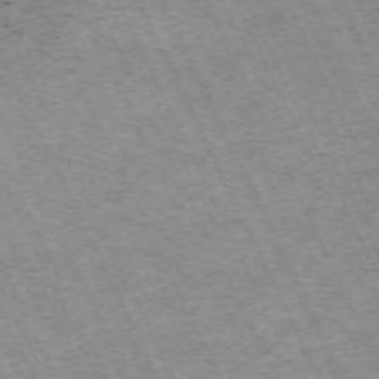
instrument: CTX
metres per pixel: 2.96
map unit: Hpe
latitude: -70.8030
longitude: 11.2754
